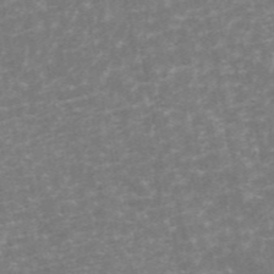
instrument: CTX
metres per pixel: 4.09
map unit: ANa
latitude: 45.4993
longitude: 30.6518
